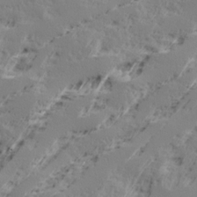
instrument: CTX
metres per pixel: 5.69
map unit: Ave
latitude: 16.3656
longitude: -137.8017
